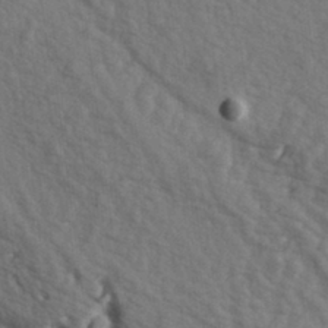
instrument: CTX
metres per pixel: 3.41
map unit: lAa
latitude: -7.1620
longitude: -123.9528
